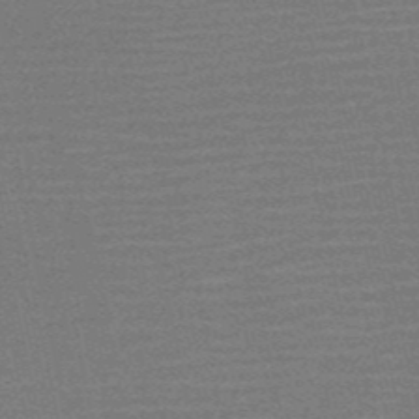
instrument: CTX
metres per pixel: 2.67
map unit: HNb
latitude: -52.0661
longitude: -47.5371
